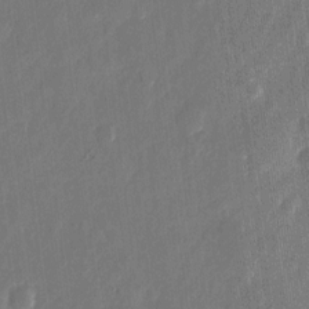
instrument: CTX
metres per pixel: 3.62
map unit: eHh
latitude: 11.2726
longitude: -70.7813
